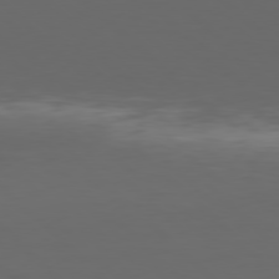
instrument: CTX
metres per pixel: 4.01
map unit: Hpe
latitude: 77.7260
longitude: -168.2145
